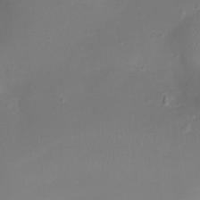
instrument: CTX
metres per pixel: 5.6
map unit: Ht
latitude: -4.6896
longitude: -26.4979
